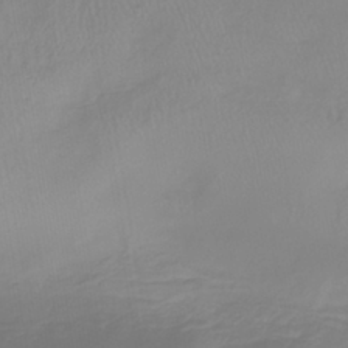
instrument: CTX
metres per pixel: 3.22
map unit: lHb
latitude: -40.2928
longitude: 65.7856
